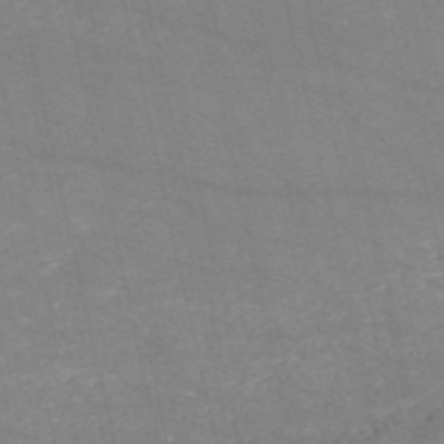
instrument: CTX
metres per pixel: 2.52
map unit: HNb
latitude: -54.4251
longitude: -38.5168
